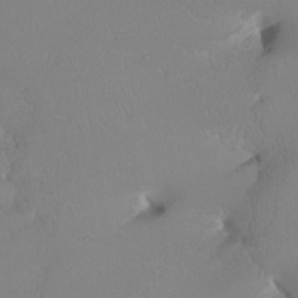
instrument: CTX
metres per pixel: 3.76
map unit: Nhu
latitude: -6.9541
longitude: -94.5357
